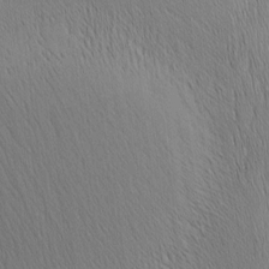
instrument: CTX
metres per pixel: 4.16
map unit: Nhu
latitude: -4.4629
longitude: -150.9324
